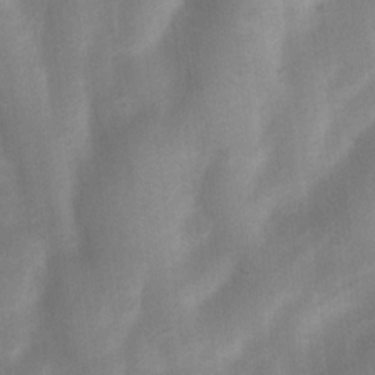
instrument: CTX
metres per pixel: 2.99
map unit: Nhu
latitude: 8.1767
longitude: -22.3845
